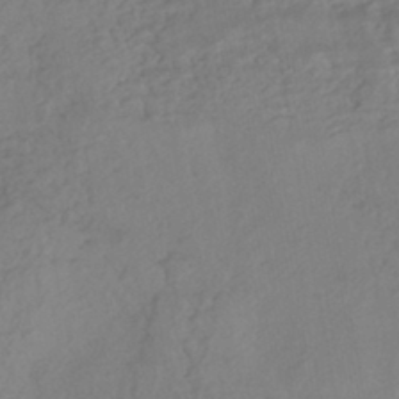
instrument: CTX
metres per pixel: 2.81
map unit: HNhu
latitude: -43.3131
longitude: 103.0675
